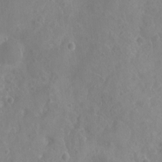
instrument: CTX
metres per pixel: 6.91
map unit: Nhu
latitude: 6.8380
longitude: -19.0269
